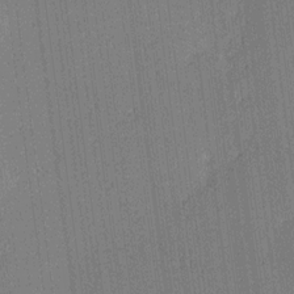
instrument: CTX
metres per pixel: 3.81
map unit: lAa
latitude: 12.5546
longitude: -107.4426
